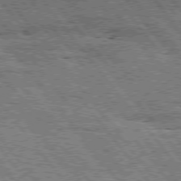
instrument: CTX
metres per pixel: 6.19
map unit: Hpe
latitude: 75.4804
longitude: -156.5167
